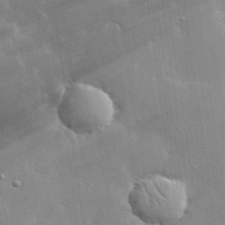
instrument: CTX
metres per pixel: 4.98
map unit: lHvf
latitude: 33.2159
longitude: -92.6868
